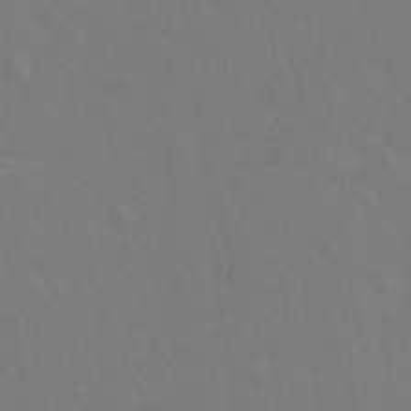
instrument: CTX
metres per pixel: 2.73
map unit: Hto
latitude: -2.8219
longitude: -34.9891
